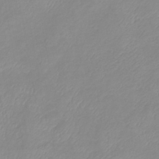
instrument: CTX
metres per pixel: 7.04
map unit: lHb
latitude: -40.0850
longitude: 76.4818
